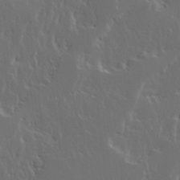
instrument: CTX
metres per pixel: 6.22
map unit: Ave
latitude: 14.9892
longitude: -137.7261
